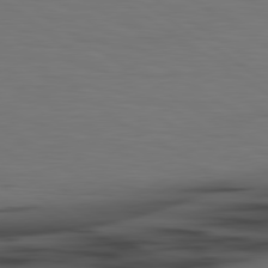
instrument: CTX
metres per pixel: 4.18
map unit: lApd
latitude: 79.8961
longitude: 161.5021
